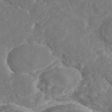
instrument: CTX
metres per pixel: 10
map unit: ANa
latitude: 41.6882
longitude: 33.9745
